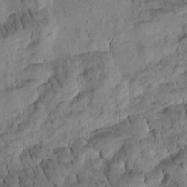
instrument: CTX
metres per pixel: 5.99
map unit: Htu
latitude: -3.3131
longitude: 171.5777
